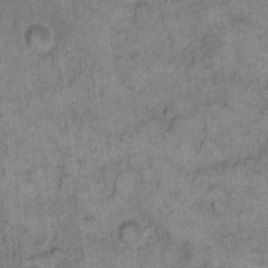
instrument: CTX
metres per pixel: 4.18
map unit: eHh
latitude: 11.7639
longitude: -63.8962
